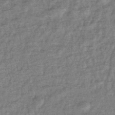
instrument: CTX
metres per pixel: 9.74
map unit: eHb
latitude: -39.9745
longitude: 81.2943
